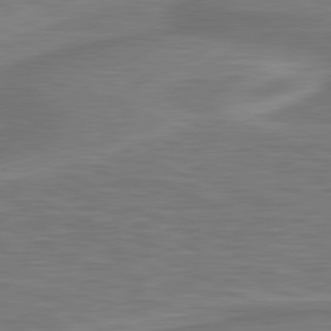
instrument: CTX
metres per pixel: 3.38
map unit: lApd
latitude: 81.1403
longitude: 172.9542
